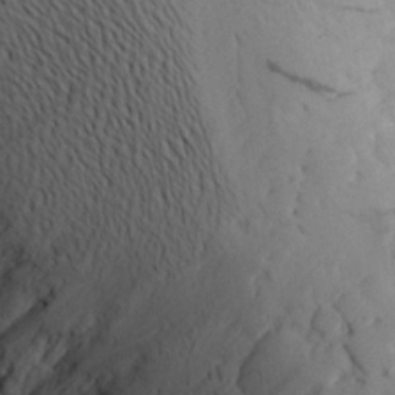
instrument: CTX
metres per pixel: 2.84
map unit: Aa
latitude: 23.9528
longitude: -146.0822
